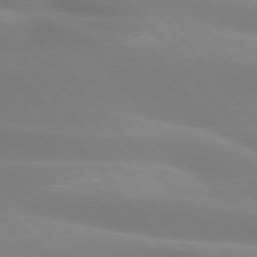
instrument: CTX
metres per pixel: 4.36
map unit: lApd
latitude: 74.1767
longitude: -60.6679
